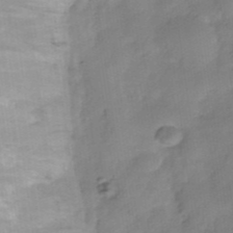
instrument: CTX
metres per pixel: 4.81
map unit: HNhu
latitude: -27.2375
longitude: 74.5952
